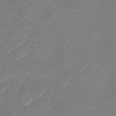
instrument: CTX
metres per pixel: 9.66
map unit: Nhu
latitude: -29.0109
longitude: -72.3468
